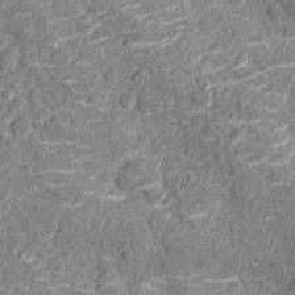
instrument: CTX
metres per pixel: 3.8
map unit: Nhu
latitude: -14.3307
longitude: -23.4237
